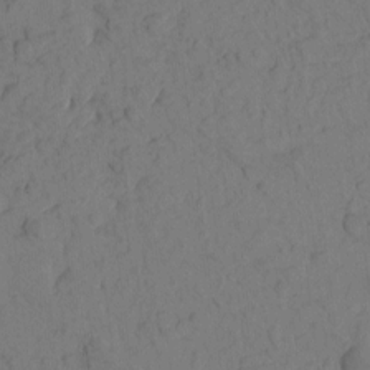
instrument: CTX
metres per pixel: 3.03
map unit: eHh
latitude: -1.0487
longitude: 17.5211
